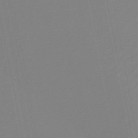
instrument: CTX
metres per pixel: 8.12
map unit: lHb
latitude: -45.5021
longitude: 67.4454
